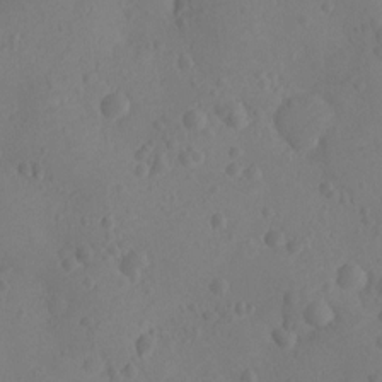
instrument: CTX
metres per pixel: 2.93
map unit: Ht
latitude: -10.3117
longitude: -23.0647
